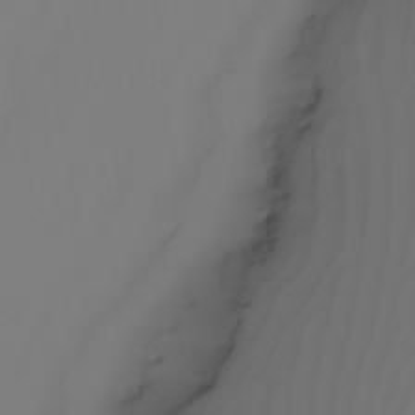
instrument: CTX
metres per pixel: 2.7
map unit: Nhu
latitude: -5.4643
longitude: -95.6883
